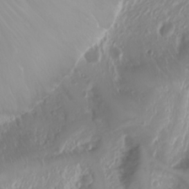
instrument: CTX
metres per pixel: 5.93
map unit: Nhu
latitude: -4.4440
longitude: -87.5371
